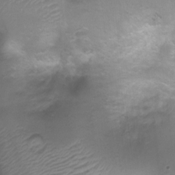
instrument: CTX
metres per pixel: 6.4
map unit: Ht
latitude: 4.6301
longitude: -21.0269
